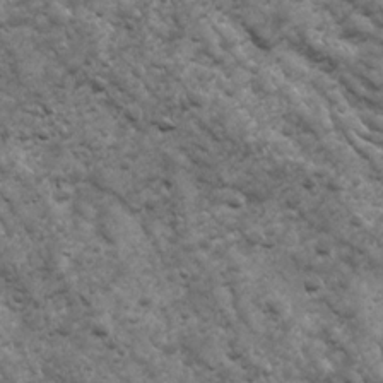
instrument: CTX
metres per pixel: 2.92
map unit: Ave
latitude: 17.1403
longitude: -132.2712
